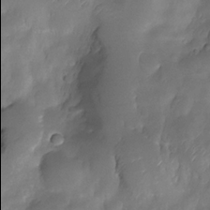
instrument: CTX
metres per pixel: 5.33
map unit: Nhe
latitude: -33.8989
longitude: -145.9906
